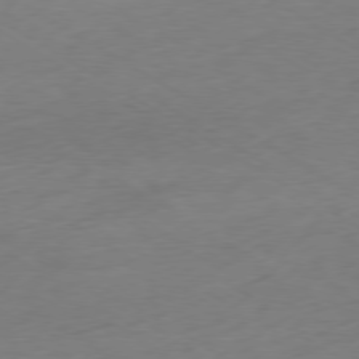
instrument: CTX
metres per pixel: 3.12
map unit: Ap
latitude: -78.7652
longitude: -57.7260
